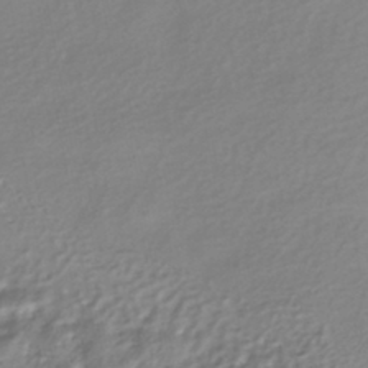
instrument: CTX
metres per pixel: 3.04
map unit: HNhu
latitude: -43.0297
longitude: 96.5385
